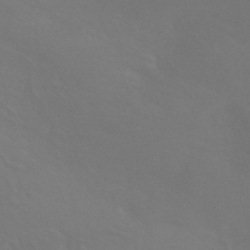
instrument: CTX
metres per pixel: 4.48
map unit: HNhu
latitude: -42.9919
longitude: 94.0850
